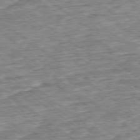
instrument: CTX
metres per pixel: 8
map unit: Ap
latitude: -79.0864
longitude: -85.7639
